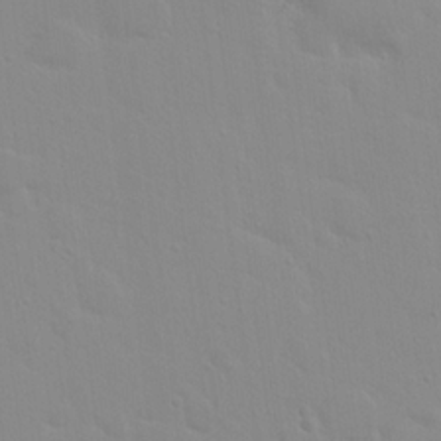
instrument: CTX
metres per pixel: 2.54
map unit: Hto
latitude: 16.6302
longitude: -39.4615
